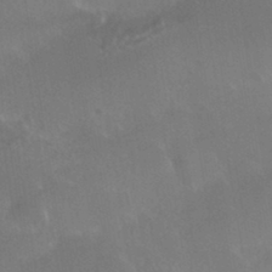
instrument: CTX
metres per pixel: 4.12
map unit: HNhu
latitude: -43.2375
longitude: 94.3306
